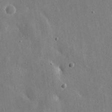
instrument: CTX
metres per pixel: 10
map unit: eHh
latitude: 10.8947
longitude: -69.7828
